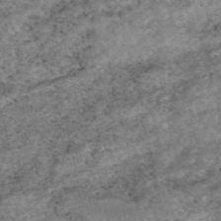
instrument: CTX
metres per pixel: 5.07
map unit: eAb
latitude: 48.7057
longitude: 121.7288
